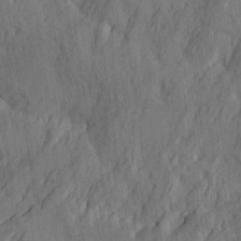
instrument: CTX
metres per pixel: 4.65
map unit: Htu
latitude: -4.0850
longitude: -177.5182
